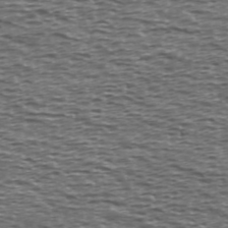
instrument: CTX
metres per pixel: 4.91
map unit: Ave
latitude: 39.9339
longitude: -112.8758
